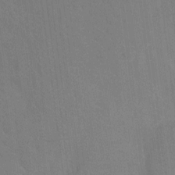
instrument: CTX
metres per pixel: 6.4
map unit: Nhu
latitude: -13.3132
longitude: -24.0633
